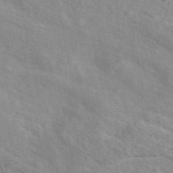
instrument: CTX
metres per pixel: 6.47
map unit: eAb
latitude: 48.5357
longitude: 119.8611
